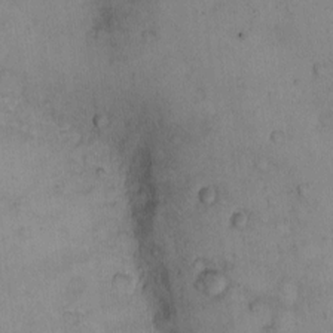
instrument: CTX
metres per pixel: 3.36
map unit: eHh
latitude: -9.1998
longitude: -67.8394
